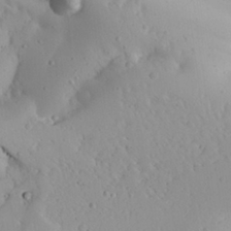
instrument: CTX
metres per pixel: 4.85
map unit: Aa
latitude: 26.7813
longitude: -128.6301
